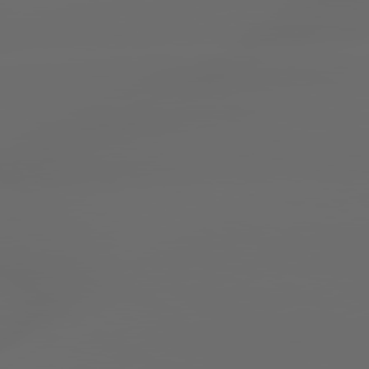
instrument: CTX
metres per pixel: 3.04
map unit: lApd
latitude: 79.4616
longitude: -139.4993
